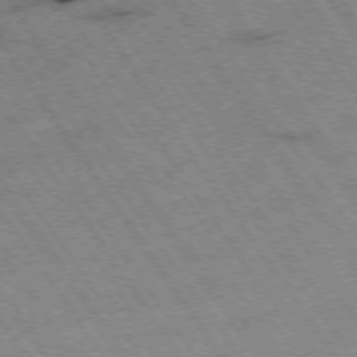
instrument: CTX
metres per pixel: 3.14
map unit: Hpe
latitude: -74.3685
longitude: 1.5588
